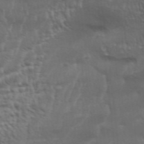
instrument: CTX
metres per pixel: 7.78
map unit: Aa
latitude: 33.3293
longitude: -135.7638
